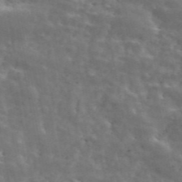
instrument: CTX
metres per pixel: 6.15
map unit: ANa
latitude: 45.8961
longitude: 38.0850
